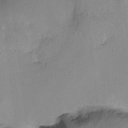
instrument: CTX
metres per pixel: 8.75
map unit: Ht
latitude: -5.5966
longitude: -20.9703
